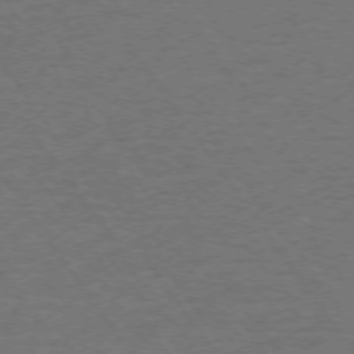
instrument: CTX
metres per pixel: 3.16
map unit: Ap
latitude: -75.2187
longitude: -85.5938
